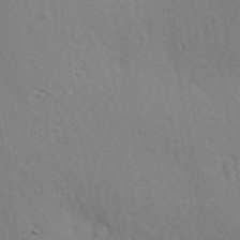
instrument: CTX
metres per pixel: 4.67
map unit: Hve
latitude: 2.8002
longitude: -124.2900
